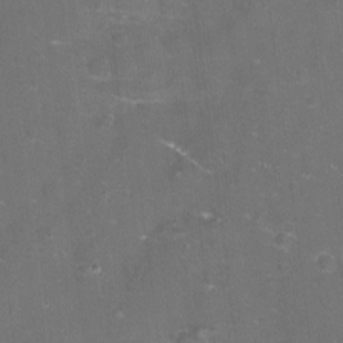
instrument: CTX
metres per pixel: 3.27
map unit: eHh
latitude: -11.2943
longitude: -62.1200
